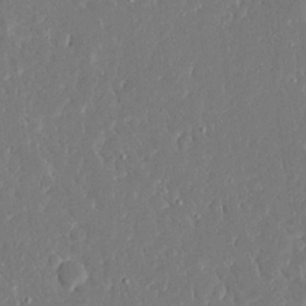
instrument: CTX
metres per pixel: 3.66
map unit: Ave
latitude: 16.0444
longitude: -140.2900
